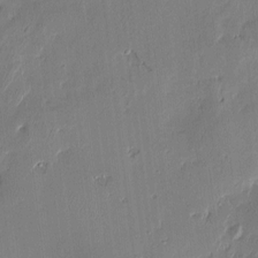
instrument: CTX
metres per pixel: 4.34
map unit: Htu
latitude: -5.9367
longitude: 176.1984
